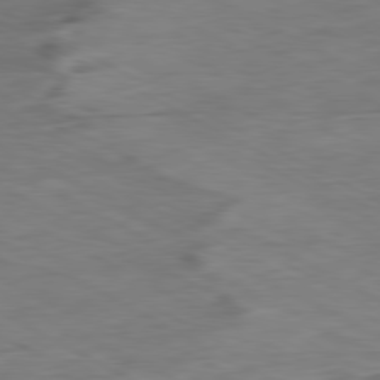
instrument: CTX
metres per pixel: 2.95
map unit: Ap
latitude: -80.7274
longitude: -83.2537
